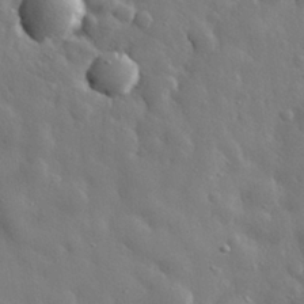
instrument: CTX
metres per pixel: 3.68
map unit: eHh
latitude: 29.7449
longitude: -78.8002
